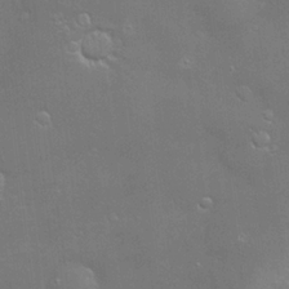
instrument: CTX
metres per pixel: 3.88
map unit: Hve
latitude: -11.0864
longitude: 174.4628
